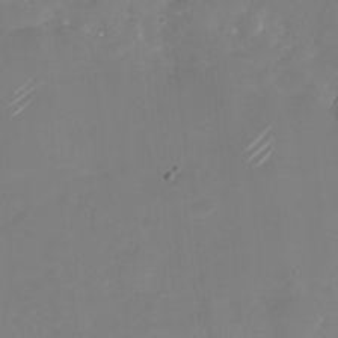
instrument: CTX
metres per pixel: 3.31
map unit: Nhu
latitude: -28.5196
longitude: -68.9514
